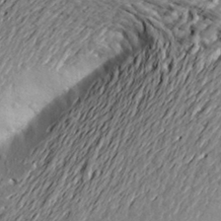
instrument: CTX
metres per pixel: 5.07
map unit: Aa
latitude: 19.5560
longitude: -149.8961
